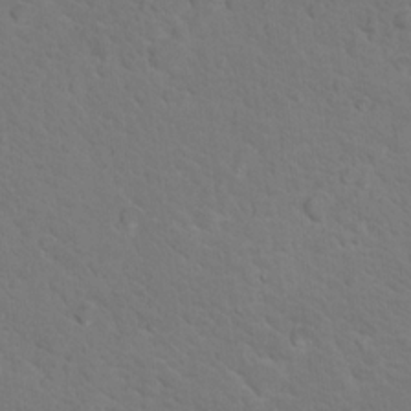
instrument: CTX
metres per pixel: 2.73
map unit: Nhu
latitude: 17.5182
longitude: -33.5560
